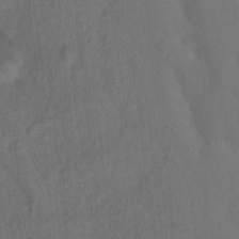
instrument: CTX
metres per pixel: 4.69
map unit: Ht
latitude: 0.7624
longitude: -34.4034
